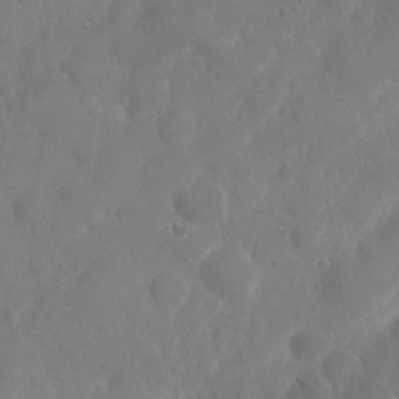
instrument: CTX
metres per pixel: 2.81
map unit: Nhu
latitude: 25.1970
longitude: -62.0255
